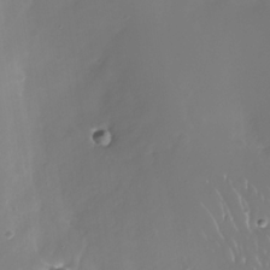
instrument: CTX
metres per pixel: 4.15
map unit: Nhe
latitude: -32.9731
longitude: -88.4790
